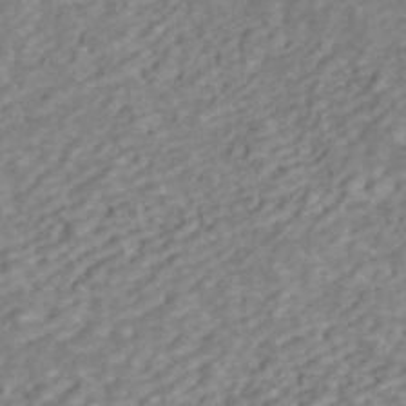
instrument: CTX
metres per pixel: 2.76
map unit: ANa
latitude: 45.8583
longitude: 22.1984
